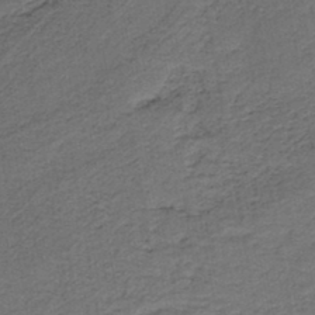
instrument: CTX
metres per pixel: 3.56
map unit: HNb
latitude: -42.8030
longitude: 51.0675
